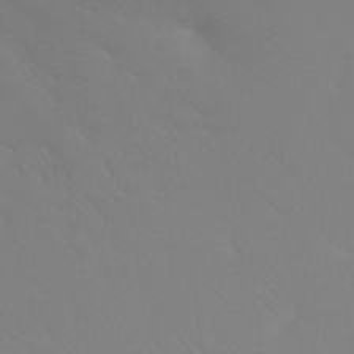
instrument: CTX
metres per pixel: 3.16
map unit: Ht
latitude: -14.8975
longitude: -47.9906
